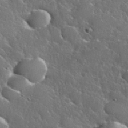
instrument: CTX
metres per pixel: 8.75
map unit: eHh
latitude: 37.6505
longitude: -61.0647
